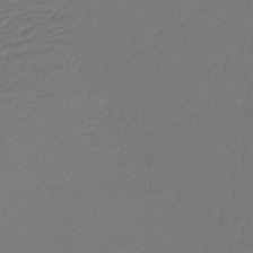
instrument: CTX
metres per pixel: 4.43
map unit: lHb
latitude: -43.6343
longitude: 59.4643
